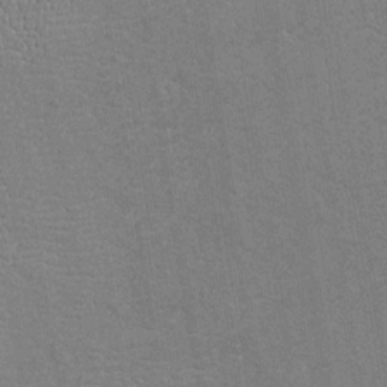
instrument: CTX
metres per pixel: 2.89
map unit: Htu
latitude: -6.9730
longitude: 155.7288
